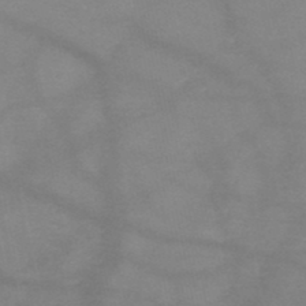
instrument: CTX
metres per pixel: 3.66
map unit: HNb
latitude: -49.4077
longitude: -42.5168
